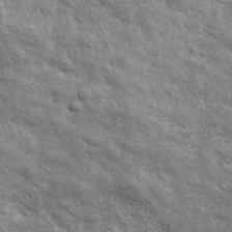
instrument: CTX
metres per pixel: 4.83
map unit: ANa
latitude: 43.3482
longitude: -87.3670
